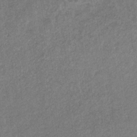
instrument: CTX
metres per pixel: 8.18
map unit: eHb
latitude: -31.9178
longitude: 72.2739
